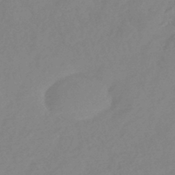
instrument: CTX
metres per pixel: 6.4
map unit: HNhu
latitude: -44.7274
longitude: 91.5210
